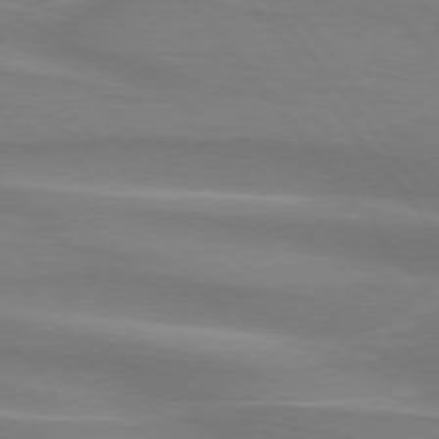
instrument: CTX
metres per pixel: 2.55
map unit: lApd
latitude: 74.9325
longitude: -80.2145
